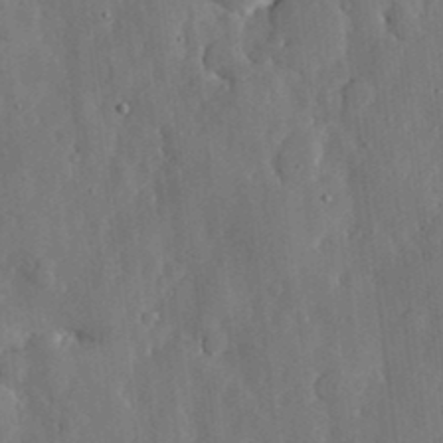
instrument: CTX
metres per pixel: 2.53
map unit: lHvf
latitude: 18.4790
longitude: -113.1592
